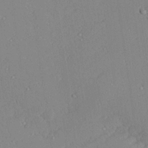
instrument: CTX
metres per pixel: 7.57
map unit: Hve
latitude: 26.1956
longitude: -92.0822
